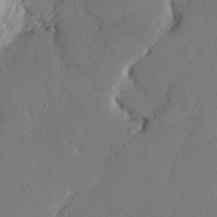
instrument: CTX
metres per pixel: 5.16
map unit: eHh
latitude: 25.6127
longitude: -80.8002
